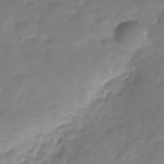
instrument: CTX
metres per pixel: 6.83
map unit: Hve
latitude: -30.1606
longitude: 91.1243
